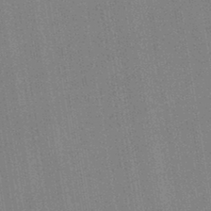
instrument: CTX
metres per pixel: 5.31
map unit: HNb
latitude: -44.2551
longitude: -40.7057
